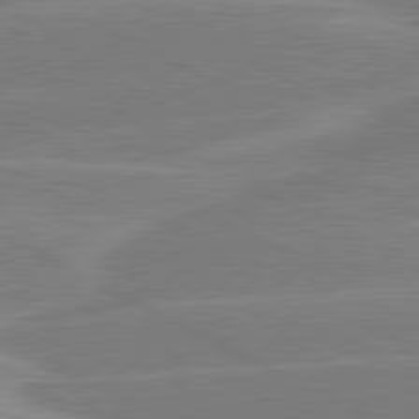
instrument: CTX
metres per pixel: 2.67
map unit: lApd
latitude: 80.9703
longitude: -124.3278
